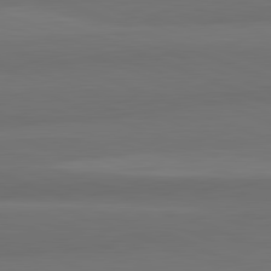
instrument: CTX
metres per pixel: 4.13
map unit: lApd
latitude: 82.2144
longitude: 176.9353
